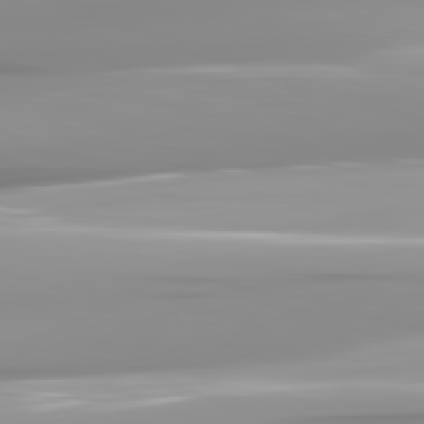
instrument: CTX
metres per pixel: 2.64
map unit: lApd
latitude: 82.1955
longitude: -139.6883
